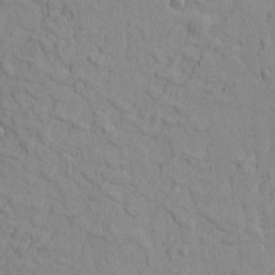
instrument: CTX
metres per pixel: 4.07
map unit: Htu
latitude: -2.0472
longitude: -175.5938
